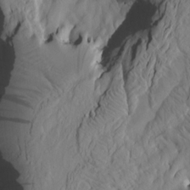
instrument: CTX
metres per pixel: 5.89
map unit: HNhu
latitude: 10.9136
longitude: 23.8612
